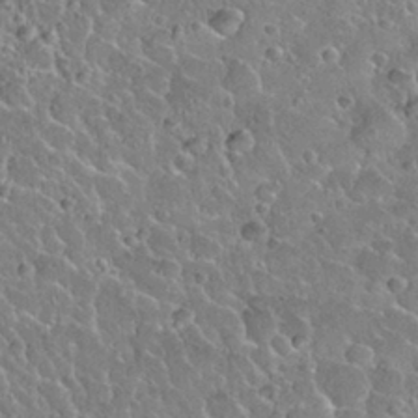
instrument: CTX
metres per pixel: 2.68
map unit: Nhu
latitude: 29.7638
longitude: -53.1781
